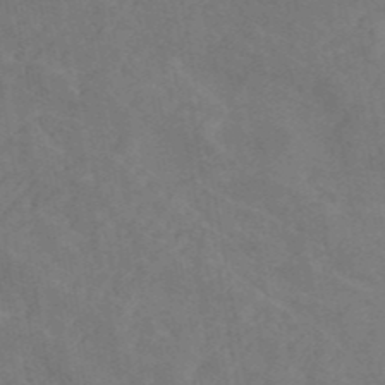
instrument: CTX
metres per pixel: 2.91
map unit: ANa
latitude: 43.3293
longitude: 16.8786
